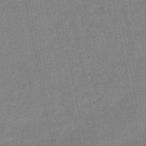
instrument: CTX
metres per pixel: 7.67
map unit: lHb
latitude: -49.4455
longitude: 79.3509
